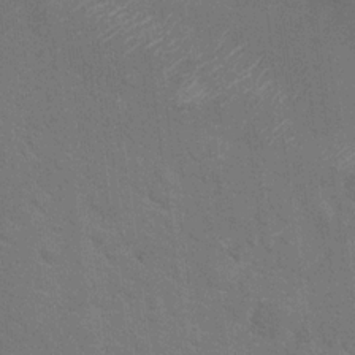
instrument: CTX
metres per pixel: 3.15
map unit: Nhu
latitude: 17.2726
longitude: -34.0255
